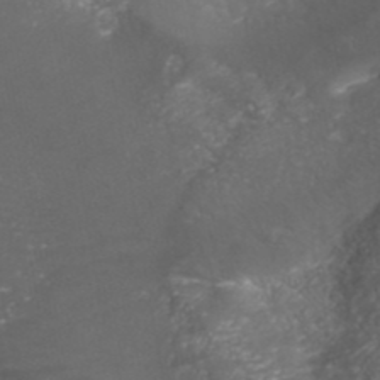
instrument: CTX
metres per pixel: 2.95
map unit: ANa
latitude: 41.7449
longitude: 27.1053
